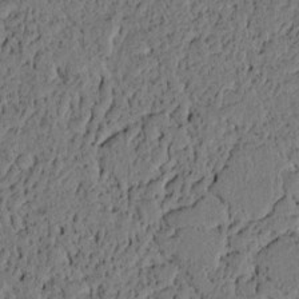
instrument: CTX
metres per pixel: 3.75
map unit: lAvf
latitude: 4.1767
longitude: 165.3888
